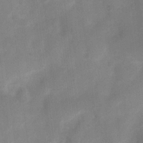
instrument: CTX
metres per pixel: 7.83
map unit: Nhu
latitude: 4.8758
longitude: -24.8757
